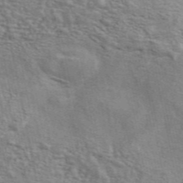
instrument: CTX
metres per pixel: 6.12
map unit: ANa
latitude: 48.3278
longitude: -75.5560
